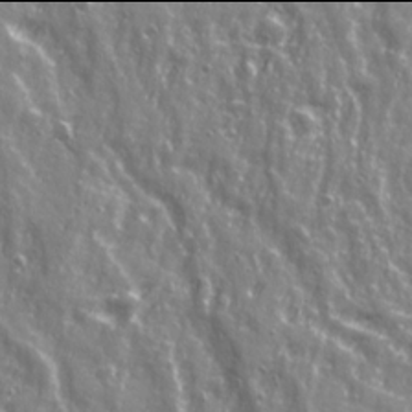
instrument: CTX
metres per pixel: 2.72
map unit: Ave
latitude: 21.9906
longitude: -133.2537
